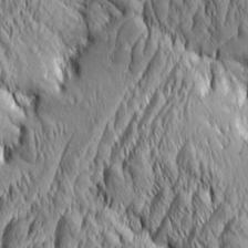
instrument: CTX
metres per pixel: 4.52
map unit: Aa
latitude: 6.2711
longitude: -129.1214
